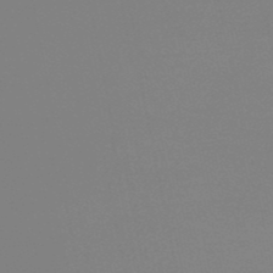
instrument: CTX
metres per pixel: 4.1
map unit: lHb
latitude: -49.9556
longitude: 69.6721
